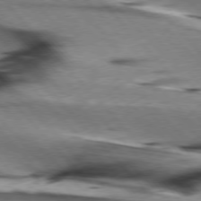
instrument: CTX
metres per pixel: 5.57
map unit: lApd
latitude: 76.1955
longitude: -64.8569
